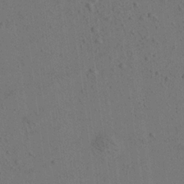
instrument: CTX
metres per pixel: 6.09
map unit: Aa
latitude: 20.1956
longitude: -140.7624
